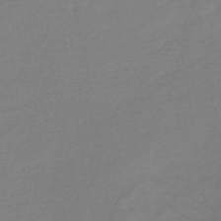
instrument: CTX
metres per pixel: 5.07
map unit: eHb
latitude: -45.4077
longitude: 86.6330
